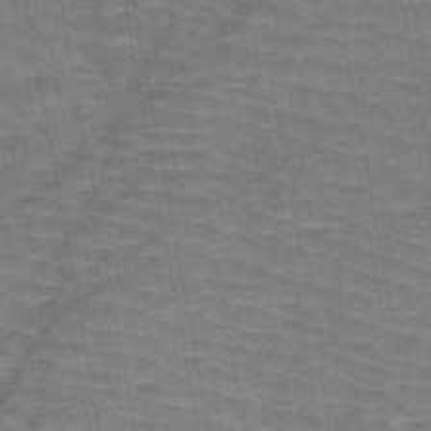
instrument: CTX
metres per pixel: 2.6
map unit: HNb
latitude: -48.0094
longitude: -47.6505
